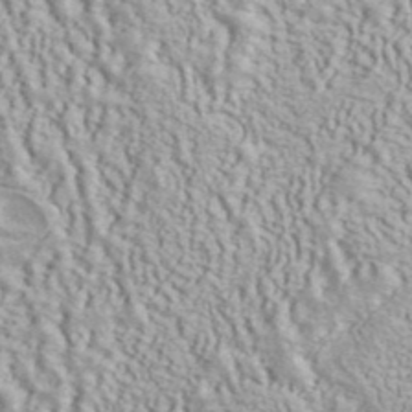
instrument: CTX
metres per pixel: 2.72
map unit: ANa
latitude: 41.3481
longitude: 18.5952
